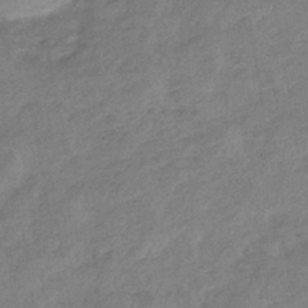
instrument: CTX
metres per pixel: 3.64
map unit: eHb
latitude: -41.4832
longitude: 80.4818
